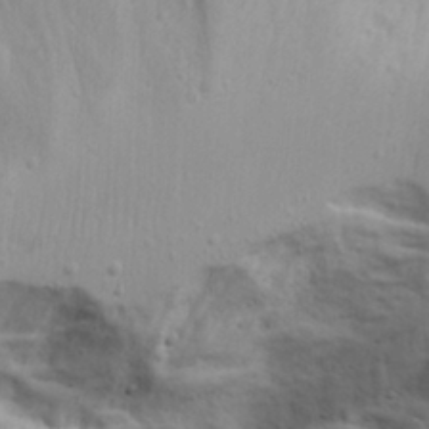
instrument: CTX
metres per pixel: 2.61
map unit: Aa
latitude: 17.7450
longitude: -125.7827
